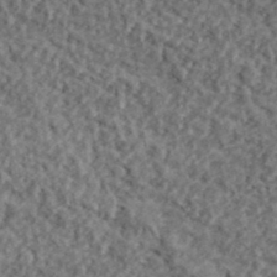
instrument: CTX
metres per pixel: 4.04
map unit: lHvf
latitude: 40.2144
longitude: -87.6127
